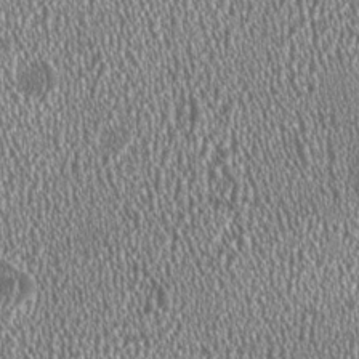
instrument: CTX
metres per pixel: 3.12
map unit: HNhu
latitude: 0.0822
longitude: 0.1417
